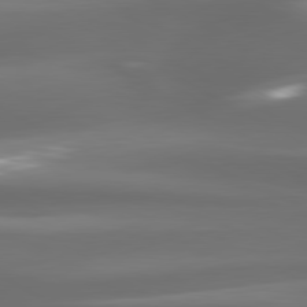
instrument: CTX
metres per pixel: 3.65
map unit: lApd
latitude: 80.5168
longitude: -139.7450
